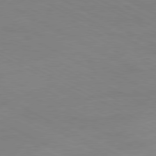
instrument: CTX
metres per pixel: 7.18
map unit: Ap
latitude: -80.9542
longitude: -92.7624
